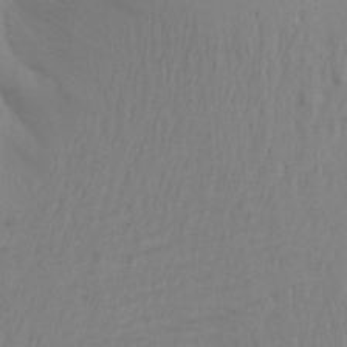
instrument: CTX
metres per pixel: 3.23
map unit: Aa
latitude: 22.8758
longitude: -145.1781
